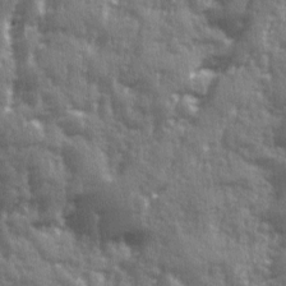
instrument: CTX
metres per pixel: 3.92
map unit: Ave
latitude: 12.8002
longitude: -103.2726
